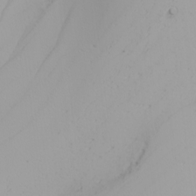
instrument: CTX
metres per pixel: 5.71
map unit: Nhu
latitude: -4.9163
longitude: -90.8569
